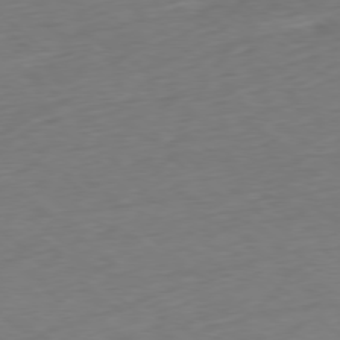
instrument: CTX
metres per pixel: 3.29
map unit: Ap
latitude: -78.4629
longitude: -69.3482
